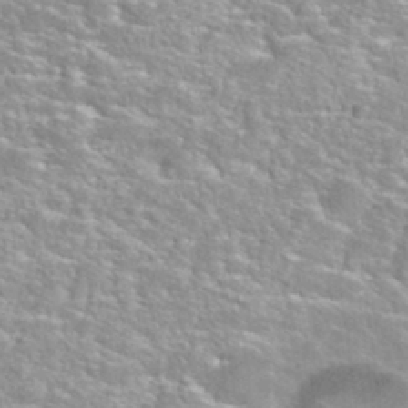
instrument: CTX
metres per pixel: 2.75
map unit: Nhu
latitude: 30.5735
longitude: -50.0633
